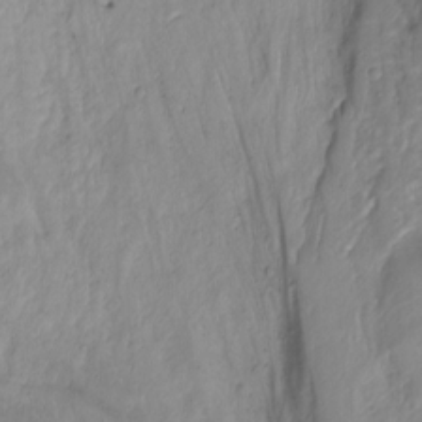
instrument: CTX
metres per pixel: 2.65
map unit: Nhu
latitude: -8.6518
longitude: -44.5734
